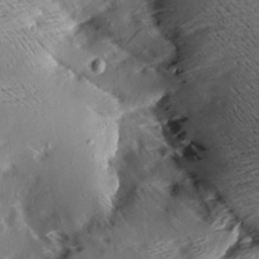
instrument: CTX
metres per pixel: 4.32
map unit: Aa
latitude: 9.2726
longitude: -141.4048
